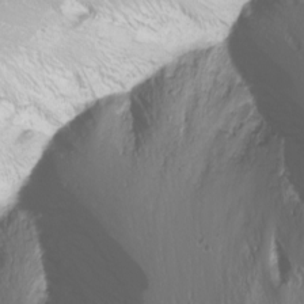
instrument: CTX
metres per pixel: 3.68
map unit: Nhu
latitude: -9.8800
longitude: -68.9324
